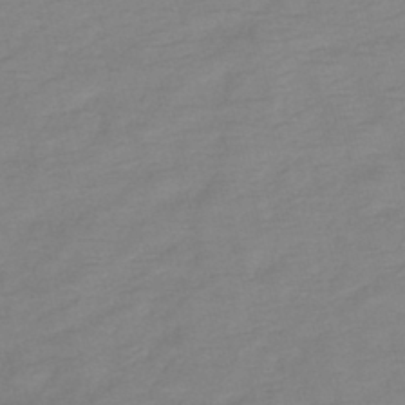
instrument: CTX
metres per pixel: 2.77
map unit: lHb
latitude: -40.7841
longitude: 76.1228
